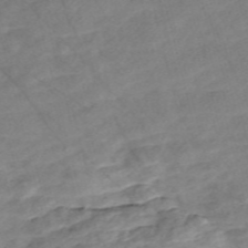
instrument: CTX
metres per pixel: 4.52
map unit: Nve
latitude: -57.0864
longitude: 53.7855
